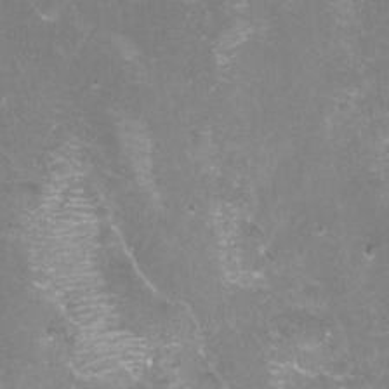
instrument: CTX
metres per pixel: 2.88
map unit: Aa
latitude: -8.7841
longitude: -71.6505
